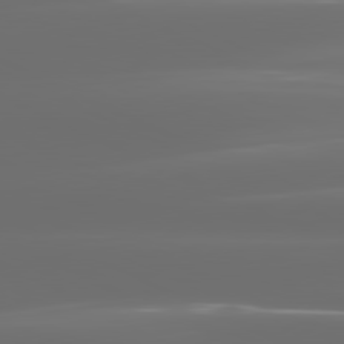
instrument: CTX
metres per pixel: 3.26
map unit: lApd
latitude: 81.1592
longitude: -137.2915
